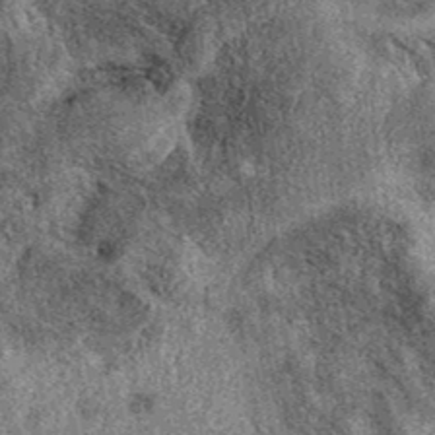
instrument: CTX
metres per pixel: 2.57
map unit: eAb
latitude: 39.2348
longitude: 108.3306
